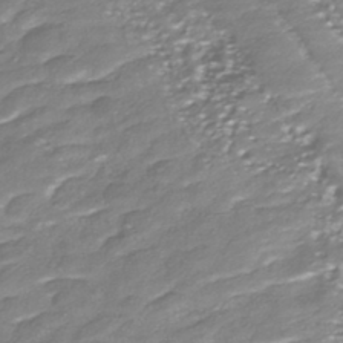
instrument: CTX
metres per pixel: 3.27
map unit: HNhu
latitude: -42.9919
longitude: 96.9731
